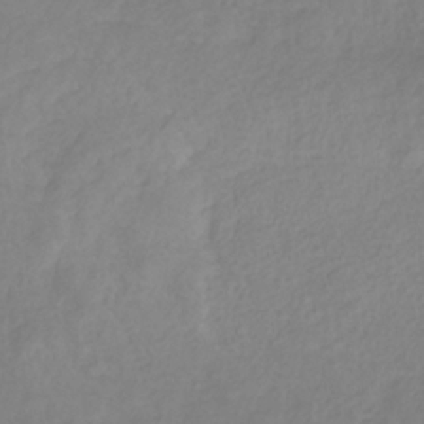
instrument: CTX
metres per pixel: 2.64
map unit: HNhu
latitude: -29.5588
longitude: 67.6533
